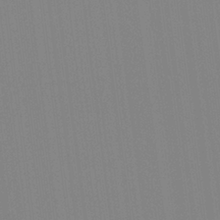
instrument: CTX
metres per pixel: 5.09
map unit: Hto
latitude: -8.1039
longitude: -48.2711
